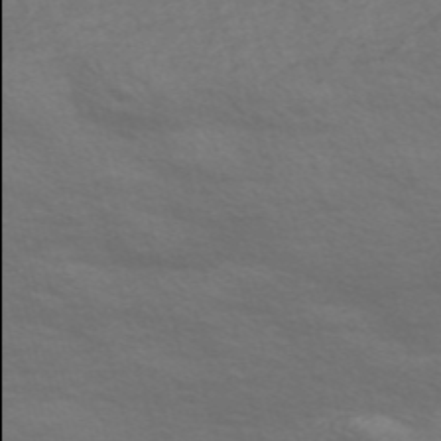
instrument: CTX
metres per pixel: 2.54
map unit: Nve
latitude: -56.6329
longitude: 54.0094
